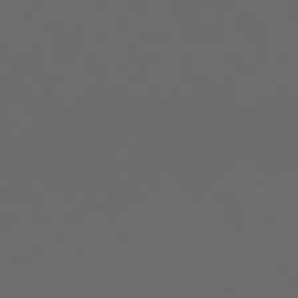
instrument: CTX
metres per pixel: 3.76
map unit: Hpe
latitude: 77.0080
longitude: -167.2537
